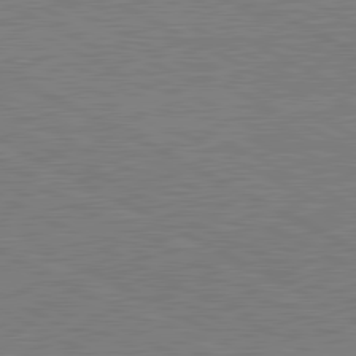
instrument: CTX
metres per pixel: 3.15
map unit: lApd
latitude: 81.2915
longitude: 151.5588
